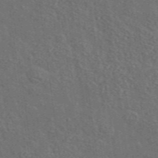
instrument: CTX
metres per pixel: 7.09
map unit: lHvf
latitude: 37.7828
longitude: -91.0647
